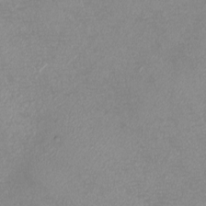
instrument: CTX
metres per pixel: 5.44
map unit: eHh
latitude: -7.0864
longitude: -77.7260
